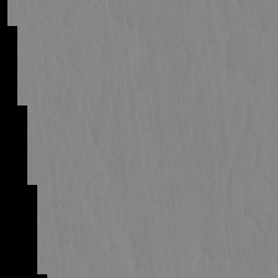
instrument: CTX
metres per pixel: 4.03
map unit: HNhu
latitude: -4.2172
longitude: 14.3873
